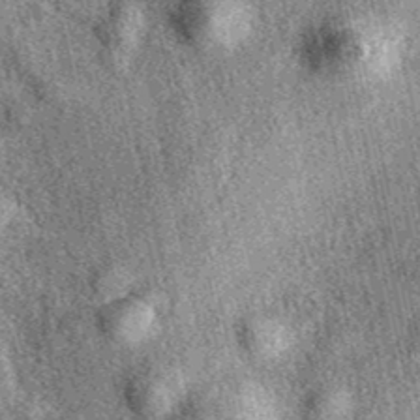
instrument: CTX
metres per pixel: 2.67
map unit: eAb
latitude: 39.2537
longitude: 109.3321
